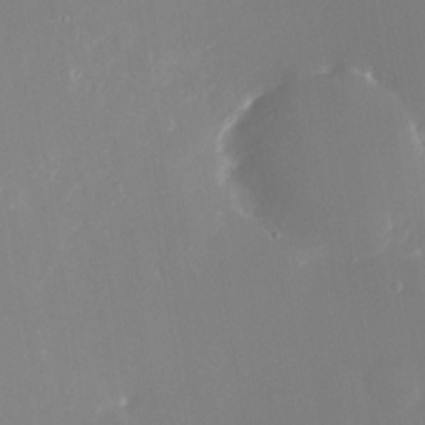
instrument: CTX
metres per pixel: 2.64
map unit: Nhu
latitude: -24.7463
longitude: -72.9325
